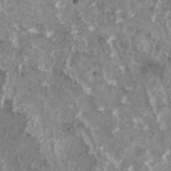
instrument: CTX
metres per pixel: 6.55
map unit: HNhu
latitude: 1.2348
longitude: 6.0283
